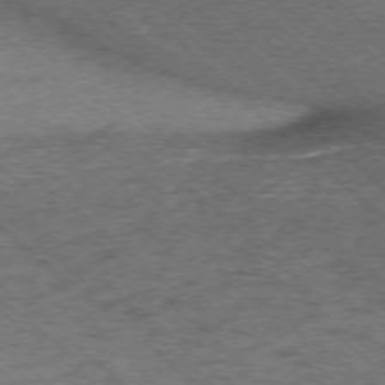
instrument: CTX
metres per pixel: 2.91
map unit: Ap
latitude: -75.8423
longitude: -79.1214
